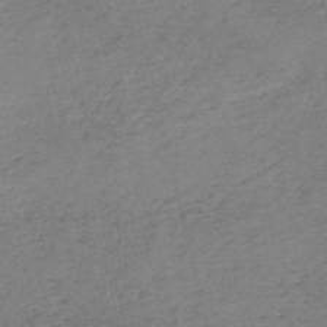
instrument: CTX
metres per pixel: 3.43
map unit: HNb
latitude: -55.0298
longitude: -42.8380
